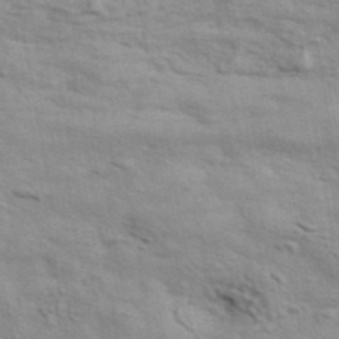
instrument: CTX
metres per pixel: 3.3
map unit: ANa
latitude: 42.6491
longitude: 54.3495
